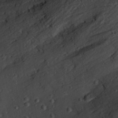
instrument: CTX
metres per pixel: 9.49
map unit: Hve
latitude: 25.7827
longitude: -93.6882
